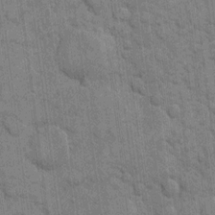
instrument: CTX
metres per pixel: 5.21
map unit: eHh
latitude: 10.4790
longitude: -65.3104
